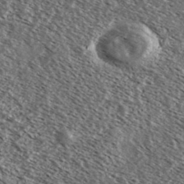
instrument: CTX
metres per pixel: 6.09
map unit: Ave
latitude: 37.9339
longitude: -108.8758
